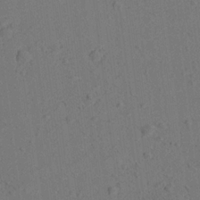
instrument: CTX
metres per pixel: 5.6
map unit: Aa
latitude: 20.2334
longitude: -140.7813
